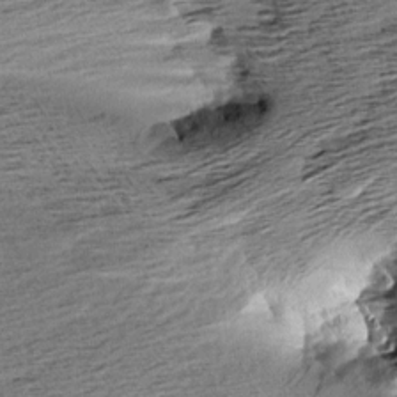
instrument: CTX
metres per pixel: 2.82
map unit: Aa
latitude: 6.9136
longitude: -137.5182
